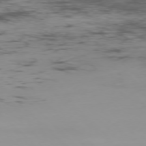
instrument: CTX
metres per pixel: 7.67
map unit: Ap
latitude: -77.1431
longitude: -82.1577
